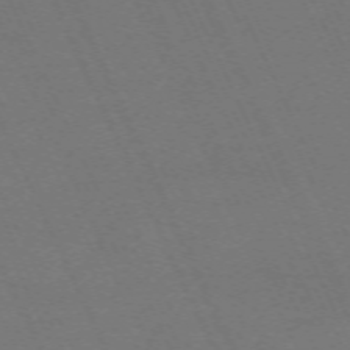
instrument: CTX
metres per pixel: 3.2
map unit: Hpe
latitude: -70.7274
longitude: 15.9178
